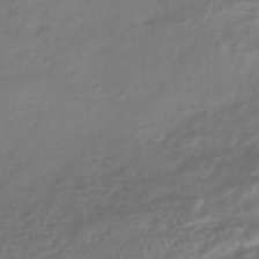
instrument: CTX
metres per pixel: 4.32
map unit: HNhu
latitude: -43.5399
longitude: 103.8800
